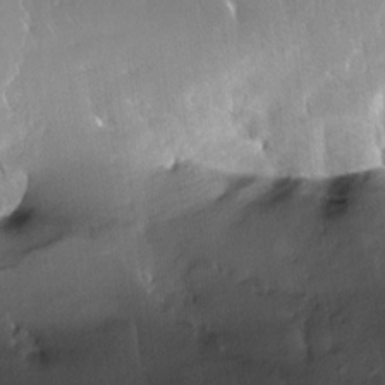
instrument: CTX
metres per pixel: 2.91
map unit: Nhe
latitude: -28.1039
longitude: -110.7058
